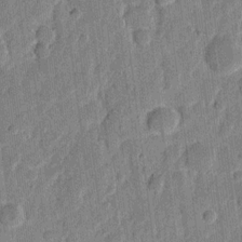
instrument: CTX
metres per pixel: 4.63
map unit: eHh
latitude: 11.2159
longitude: -66.3089
